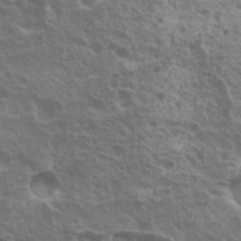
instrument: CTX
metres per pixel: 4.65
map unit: Nhu
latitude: 20.3279
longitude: -30.9514
